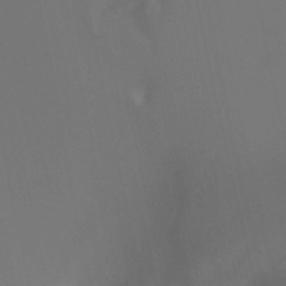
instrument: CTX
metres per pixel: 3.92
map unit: Htu
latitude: -13.3132
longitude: -71.6694
